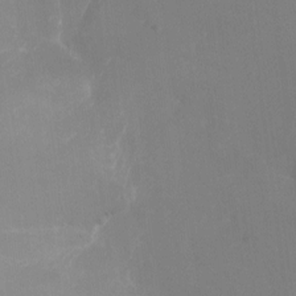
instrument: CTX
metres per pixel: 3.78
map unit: Nhu
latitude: -15.7667
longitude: -56.8191
